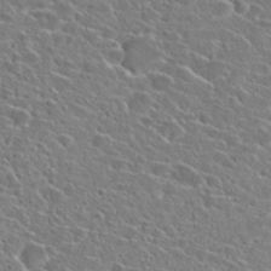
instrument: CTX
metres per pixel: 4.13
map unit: Hto
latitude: 24.3656
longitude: -45.3481
